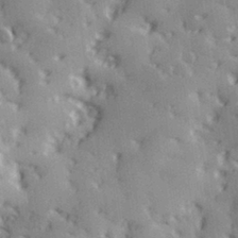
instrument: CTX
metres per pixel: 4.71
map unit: Hve
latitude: 28.7813
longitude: 145.4454
